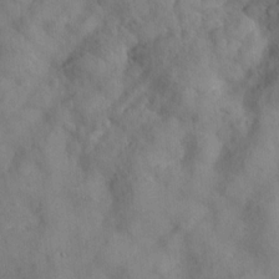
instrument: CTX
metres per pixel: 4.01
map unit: lHvf
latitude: 14.8569
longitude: 178.4440
